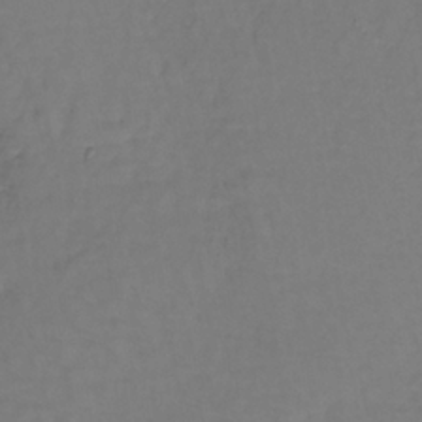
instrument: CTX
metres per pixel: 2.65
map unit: lHb
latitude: -35.4454
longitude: 64.4062
